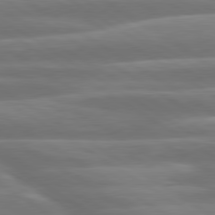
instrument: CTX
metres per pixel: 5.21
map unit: lApd
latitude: 79.8961
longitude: -127.8583
